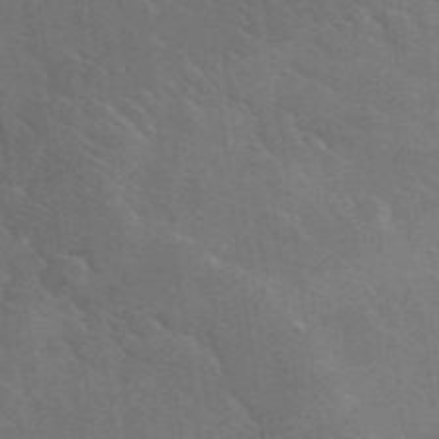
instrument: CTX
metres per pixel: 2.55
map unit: lHvf
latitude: 36.7813
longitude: -90.8758
